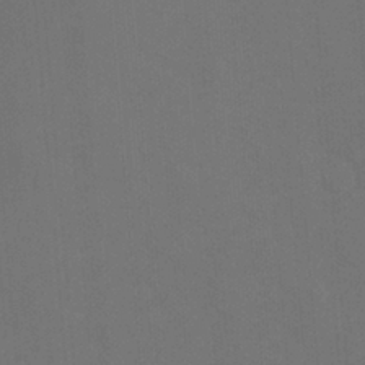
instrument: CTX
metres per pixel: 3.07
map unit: Nhu
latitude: -8.5574
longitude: -48.1956
